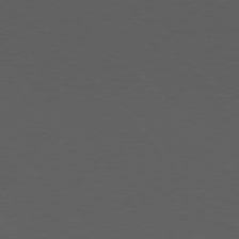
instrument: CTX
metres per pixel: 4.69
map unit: Hpe
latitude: 77.0647
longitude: -166.8947
